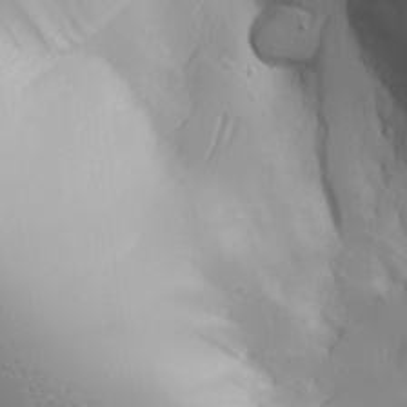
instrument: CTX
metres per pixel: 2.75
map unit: Aa
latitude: 25.1025
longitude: -126.9703
